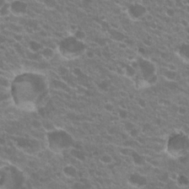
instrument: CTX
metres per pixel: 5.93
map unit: Hto
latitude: 20.7624
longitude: -34.8380
